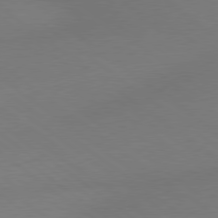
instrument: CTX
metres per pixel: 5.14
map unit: Hpe
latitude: 78.8758
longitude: -151.3103
